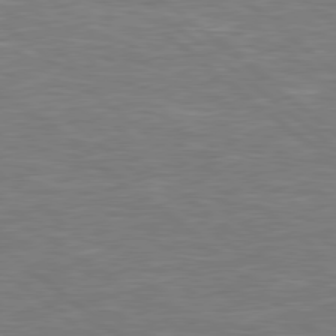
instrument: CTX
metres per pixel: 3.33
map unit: Hpe
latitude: 78.6491
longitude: -152.9136
